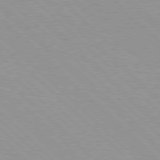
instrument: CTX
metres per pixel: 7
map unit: Hpe
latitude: 77.7827
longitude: -153.2915
